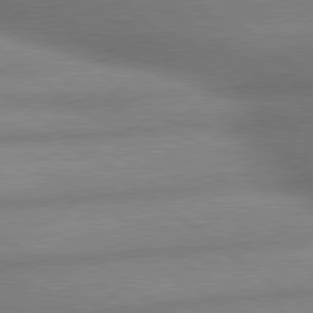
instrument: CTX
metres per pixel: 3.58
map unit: lApd
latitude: 79.9906
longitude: -167.1025
